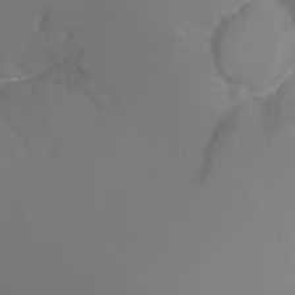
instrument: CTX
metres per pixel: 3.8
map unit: Ht
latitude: -8.4629
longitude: -34.9513
